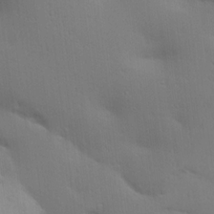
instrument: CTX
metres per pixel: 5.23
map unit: lAa
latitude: 20.5546
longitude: -138.3467
